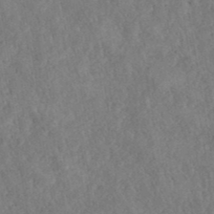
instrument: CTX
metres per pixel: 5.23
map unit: ANa
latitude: 40.4223
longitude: 18.4440
